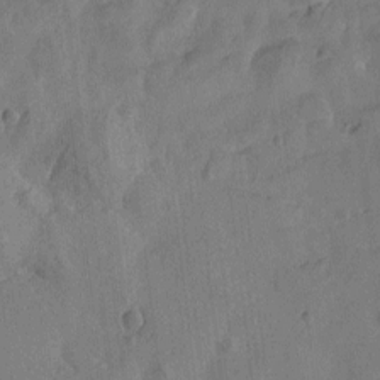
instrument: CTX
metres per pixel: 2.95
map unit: Htu
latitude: -2.4628
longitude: -176.1200
